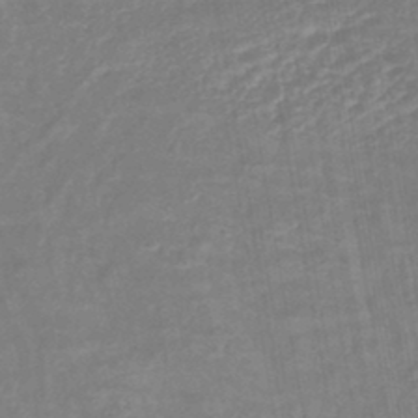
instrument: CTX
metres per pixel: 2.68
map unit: lHb
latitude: -43.0675
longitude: 80.7086
